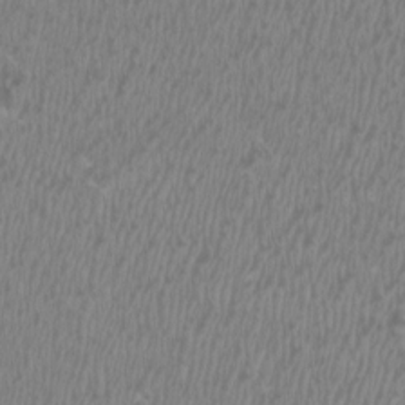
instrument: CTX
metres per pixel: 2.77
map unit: HNhu
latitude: 2.4412
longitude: -1.4426
